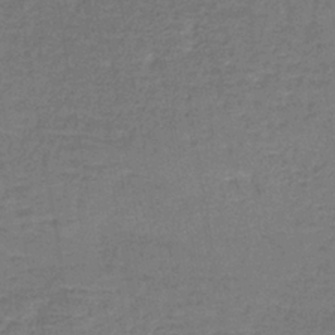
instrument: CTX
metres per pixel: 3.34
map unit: lHb
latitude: -39.8423
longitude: 60.0850
